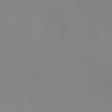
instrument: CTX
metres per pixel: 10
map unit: HNhu
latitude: 11.7072
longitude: 10.1228
